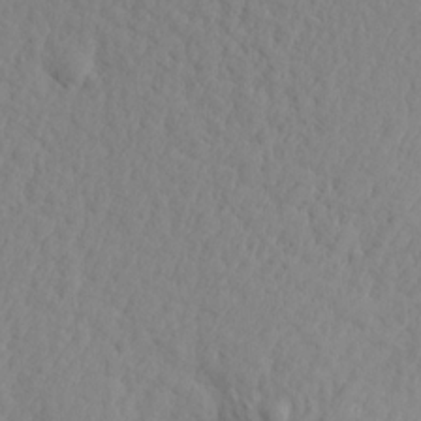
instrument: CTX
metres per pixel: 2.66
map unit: Aa
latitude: 15.8206
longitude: -143.0836
